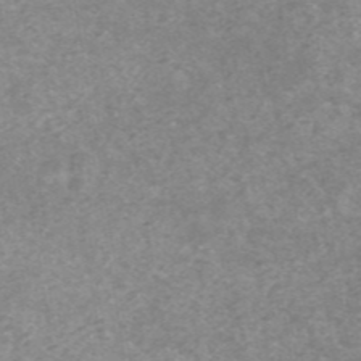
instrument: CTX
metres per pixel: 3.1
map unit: ANa
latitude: 43.4238
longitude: 24.7841
